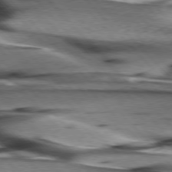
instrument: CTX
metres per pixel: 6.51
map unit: lApd
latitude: 76.2522
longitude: -64.8947
